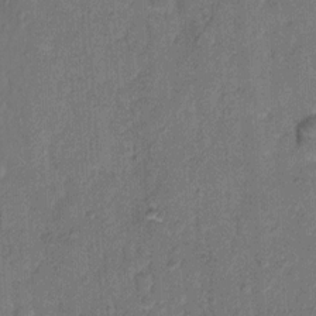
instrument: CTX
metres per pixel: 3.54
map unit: Hto
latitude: 8.4223
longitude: -61.7071
